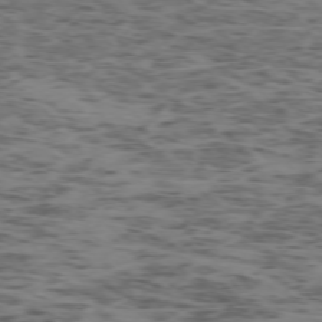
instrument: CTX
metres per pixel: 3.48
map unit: Ap
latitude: -75.4455
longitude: -79.0270
